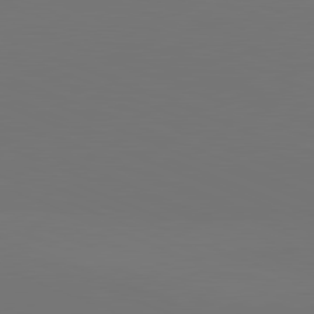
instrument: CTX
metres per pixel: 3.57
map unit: lApd
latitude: 81.7072
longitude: 146.2928
